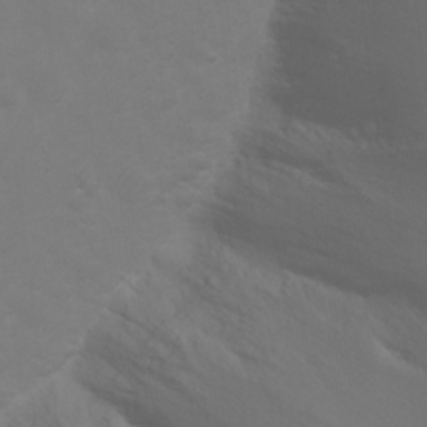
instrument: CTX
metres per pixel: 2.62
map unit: Nhu
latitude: 23.3482
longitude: -65.4615
